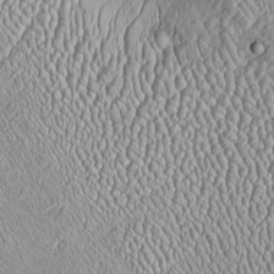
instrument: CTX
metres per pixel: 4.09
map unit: Htu
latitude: -6.4062
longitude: 157.2943
